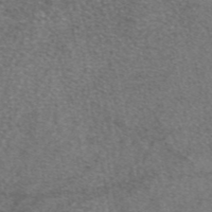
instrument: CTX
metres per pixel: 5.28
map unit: eAb
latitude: 46.8569
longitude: 107.9367
